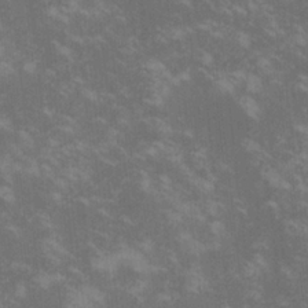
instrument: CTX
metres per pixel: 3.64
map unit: lHvf
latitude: -14.5574
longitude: -101.5182
